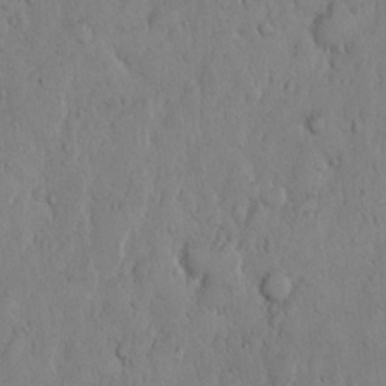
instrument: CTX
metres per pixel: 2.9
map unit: Hto
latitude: 11.6316
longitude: -57.5749
